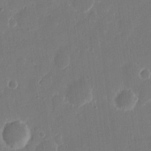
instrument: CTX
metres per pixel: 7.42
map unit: eHh
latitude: 12.2334
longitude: -72.4601
